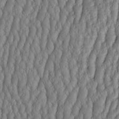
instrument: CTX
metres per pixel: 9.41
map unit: HNhu
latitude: -3.1998
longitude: 13.5777
